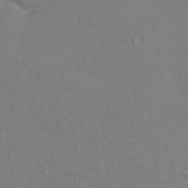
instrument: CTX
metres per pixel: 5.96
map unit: Hto
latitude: 10.4979
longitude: -35.7071
